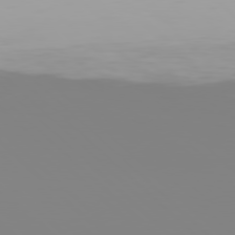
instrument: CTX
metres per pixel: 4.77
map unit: Hpe
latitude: 77.7827
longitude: -136.8947
